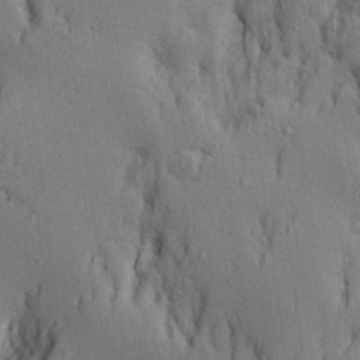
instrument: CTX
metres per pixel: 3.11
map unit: Aa
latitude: 17.1214
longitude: -124.8002
